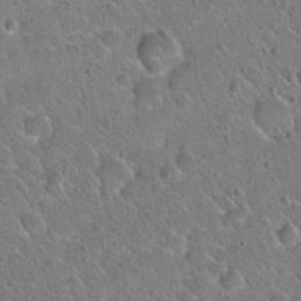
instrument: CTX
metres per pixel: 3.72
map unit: Hto
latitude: 20.9514
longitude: -50.4979
